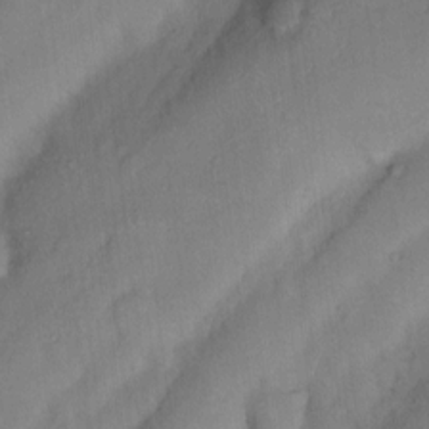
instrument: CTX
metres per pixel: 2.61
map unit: Nhu
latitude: 5.3859
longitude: -24.1011
